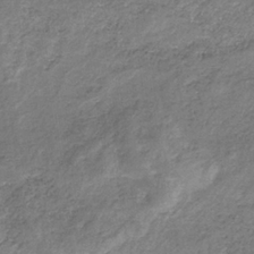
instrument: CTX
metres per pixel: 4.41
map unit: HNb
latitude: -33.1243
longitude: 59.3131
